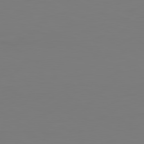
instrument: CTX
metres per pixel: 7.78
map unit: Hpe
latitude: -81.9178
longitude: 8.4440
